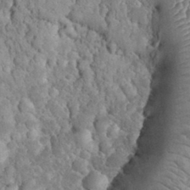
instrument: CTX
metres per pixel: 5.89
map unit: eHh
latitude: 33.0836
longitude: -65.4426
